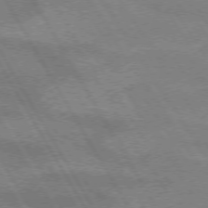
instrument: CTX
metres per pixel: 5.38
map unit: lApd
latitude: 72.9325
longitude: -56.7813
